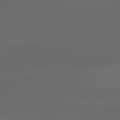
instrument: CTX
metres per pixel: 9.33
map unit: lApd
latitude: 83.3481
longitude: -133.9528
